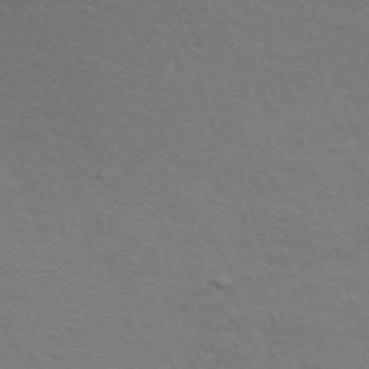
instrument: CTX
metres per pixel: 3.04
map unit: Nve
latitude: -56.9730
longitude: 59.6154
